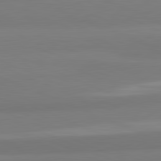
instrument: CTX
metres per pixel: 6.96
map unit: lApd
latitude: 81.8772
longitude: 177.5777
